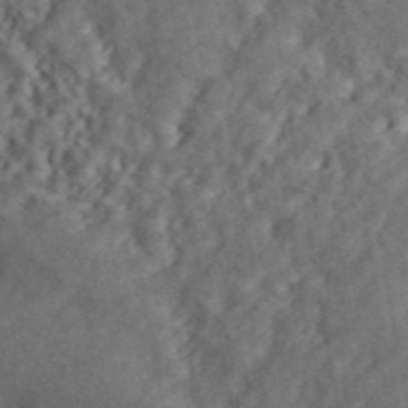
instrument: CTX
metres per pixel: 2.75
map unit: ANa
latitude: 45.5371
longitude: 45.4643
